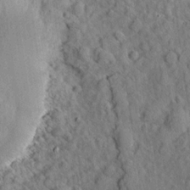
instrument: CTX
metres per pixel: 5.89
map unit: eHh
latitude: 7.6127
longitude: -75.6127
